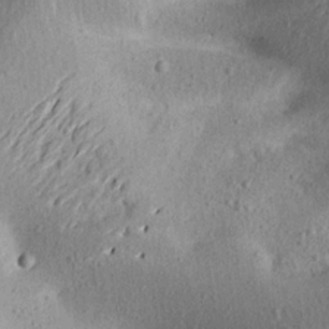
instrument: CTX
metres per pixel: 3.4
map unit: Aa
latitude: 19.8016
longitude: -145.7072
